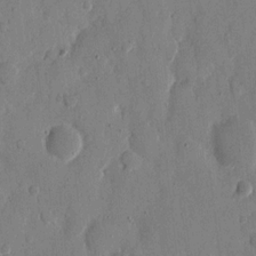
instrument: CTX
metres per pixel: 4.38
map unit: eHh
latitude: 12.5546
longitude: -68.1200
